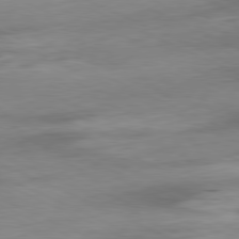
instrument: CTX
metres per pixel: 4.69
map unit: Ap
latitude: -81.2943
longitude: -87.4426
